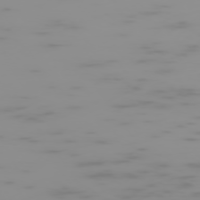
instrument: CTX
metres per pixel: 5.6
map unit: Hpe
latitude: -74.9920
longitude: 6.5762
